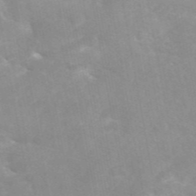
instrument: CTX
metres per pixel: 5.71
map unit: eAb
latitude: 45.5371
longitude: 124.8786
